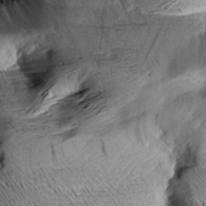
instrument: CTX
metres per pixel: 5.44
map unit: Aa
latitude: 9.5371
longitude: -142.7246
